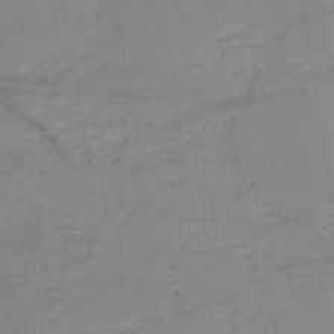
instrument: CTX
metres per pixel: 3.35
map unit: HNb
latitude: -49.6155
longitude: -39.7450
